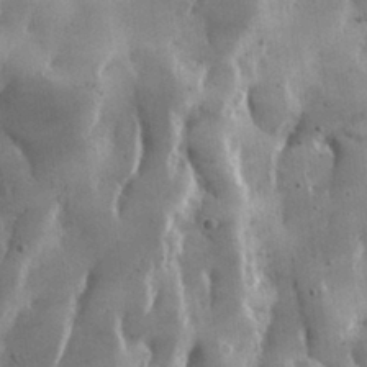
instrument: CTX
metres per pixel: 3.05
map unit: lHvf
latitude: 31.2726
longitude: -92.3467
